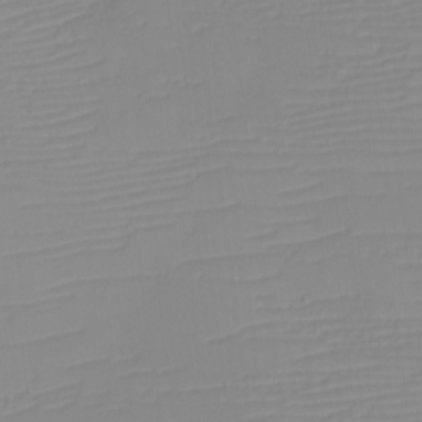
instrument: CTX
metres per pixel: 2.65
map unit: eHh
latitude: -6.0661
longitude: -84.5546
